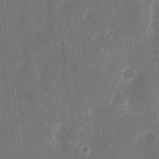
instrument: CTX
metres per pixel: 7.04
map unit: eHh
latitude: 8.0822
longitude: -69.8017
